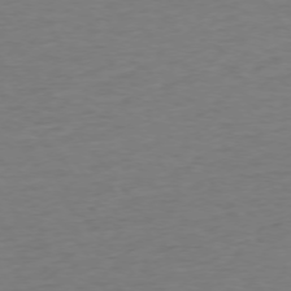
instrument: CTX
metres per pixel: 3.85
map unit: Ap
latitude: -75.5399
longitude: -89.3860
